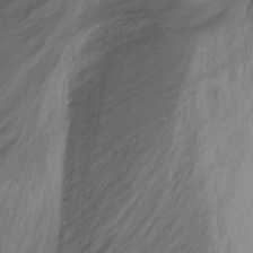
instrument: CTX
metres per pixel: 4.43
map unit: Nhu
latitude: -13.8989
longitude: -60.1011
